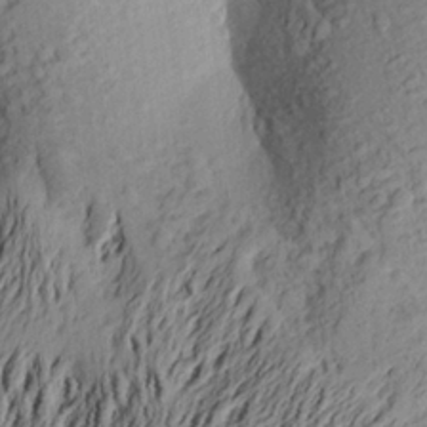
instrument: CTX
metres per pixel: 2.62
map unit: Aa
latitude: 22.6868
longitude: -149.8583
